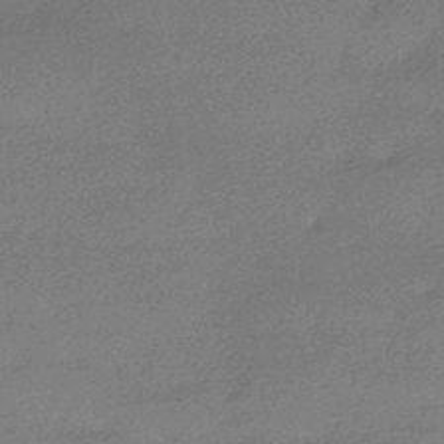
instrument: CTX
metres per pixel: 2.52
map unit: HNhu
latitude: -43.6721
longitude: 93.2187
